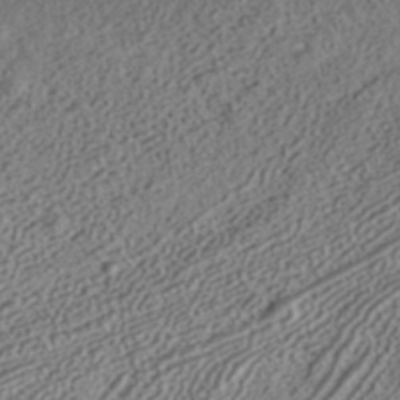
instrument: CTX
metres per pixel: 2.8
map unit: ANa
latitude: 36.6491
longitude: 17.9367
